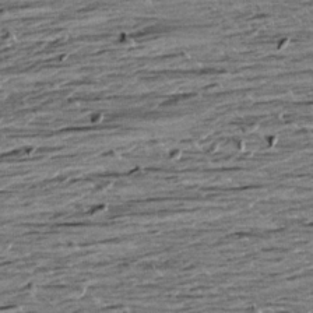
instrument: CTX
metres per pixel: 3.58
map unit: Aa
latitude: 9.7450
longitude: -139.7072
